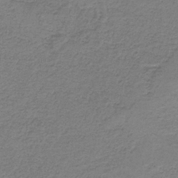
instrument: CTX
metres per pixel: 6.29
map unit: HNb
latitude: -36.6140
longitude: 54.0850
